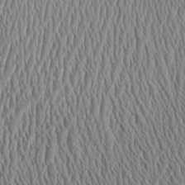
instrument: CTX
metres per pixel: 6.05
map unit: Aa
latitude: 9.3293
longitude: -129.3670
